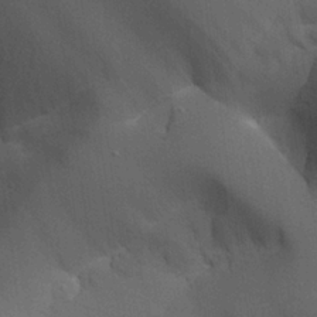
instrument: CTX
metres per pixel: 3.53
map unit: Aa
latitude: 25.5560
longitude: -127.8583
